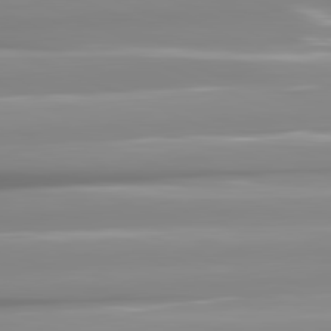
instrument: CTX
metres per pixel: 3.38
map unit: lApd
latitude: 81.9528
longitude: -137.3860
